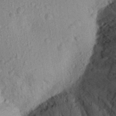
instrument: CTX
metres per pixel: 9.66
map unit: Aa
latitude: 25.9906
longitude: -145.4804
